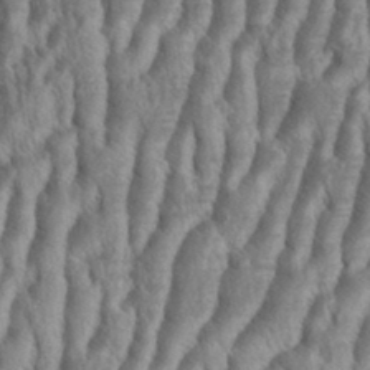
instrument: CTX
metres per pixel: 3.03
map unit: eHh
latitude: 34.6112
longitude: -138.1389
